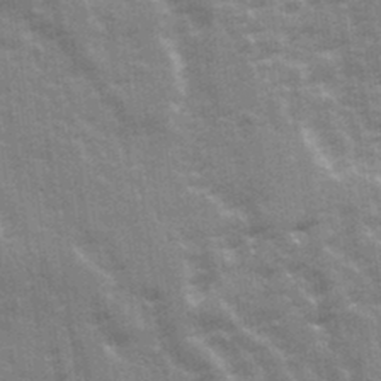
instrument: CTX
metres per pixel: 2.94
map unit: Ave
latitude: 21.0270
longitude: -133.4426
